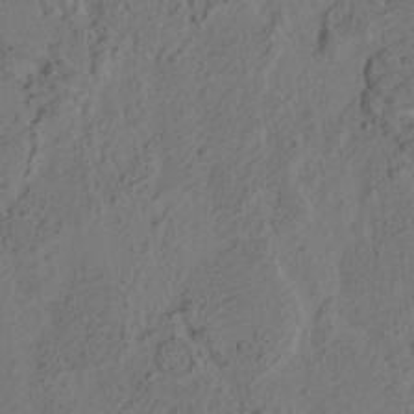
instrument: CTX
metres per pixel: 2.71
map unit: eHh
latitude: 3.2159
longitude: -78.5357
